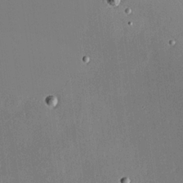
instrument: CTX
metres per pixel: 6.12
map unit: Hve
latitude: 17.5182
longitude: 150.2550
